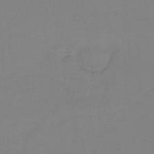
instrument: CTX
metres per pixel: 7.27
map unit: lHb
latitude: -41.7666
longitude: 64.3684
